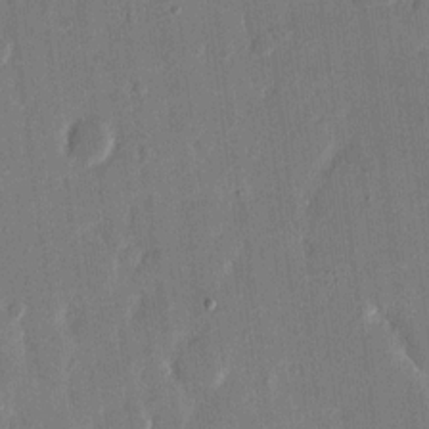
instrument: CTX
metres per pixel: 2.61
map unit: eHh
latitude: 14.8569
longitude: -70.4790
